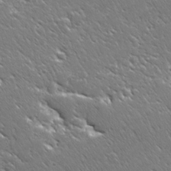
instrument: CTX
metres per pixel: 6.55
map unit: Ave
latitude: 20.3279
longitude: -137.1970
